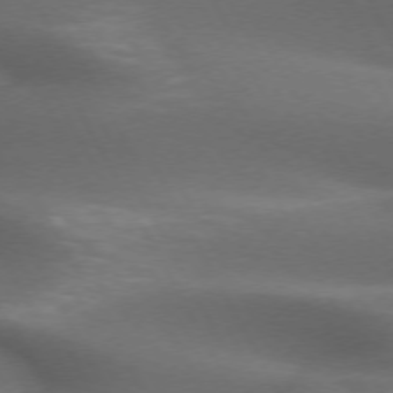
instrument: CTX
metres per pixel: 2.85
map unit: lApd
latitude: 72.4034
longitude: -50.7624
